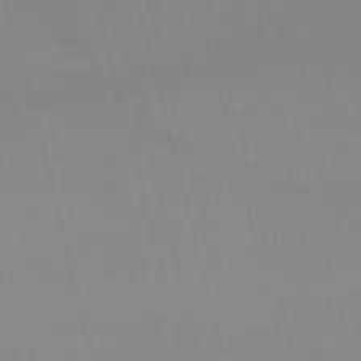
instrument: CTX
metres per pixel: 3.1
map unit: lHb
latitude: -47.6344
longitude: 61.3132
